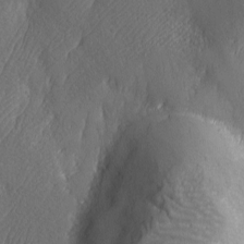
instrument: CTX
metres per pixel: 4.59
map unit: Ave
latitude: -6.8597
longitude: -119.7449
